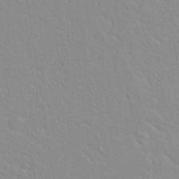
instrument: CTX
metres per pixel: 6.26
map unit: Hto
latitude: 20.2901
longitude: -33.8772
